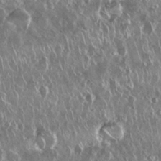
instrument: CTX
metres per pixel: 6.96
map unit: Nhu
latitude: 28.8947
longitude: -62.5735
